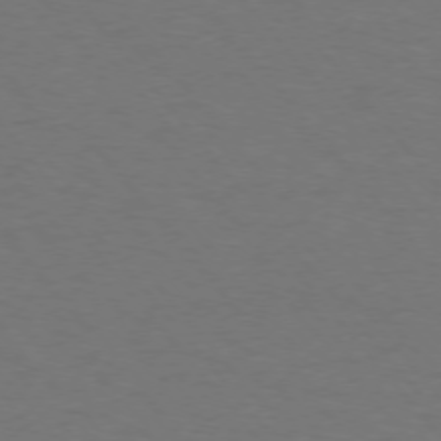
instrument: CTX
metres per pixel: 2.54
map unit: Ap
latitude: -76.2362
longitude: -62.1389
